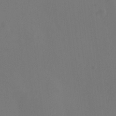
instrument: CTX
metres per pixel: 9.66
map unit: HNhu
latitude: 8.4034
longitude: -0.6679
